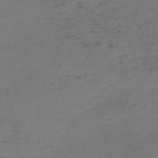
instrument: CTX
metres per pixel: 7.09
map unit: HNb
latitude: -55.8800
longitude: -43.8772
